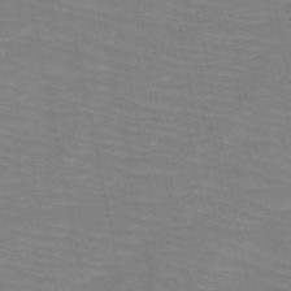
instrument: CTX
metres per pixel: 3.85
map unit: HNb
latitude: -49.8801
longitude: -51.0080
